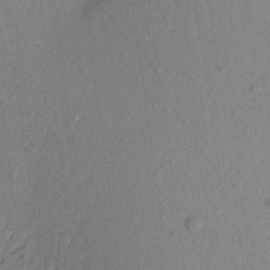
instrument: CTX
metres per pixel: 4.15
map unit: Aa
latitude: 21.4049
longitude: -144.6679
